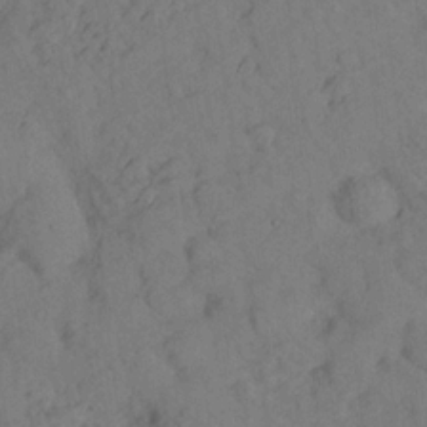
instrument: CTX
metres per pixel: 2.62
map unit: lHvf
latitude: 14.5924
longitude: 178.3495
